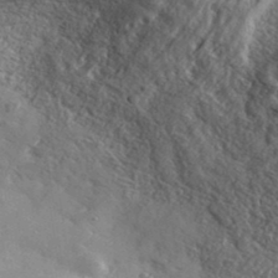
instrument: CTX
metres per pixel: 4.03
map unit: lHvf
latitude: 36.5546
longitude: -89.6505
